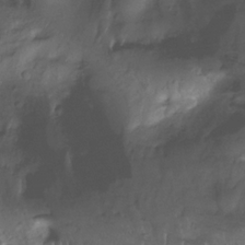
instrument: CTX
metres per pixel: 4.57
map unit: Nhu
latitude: -13.3132
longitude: -62.2901
